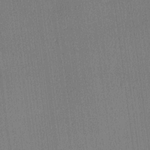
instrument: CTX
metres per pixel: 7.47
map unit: lHvf
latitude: 20.4601
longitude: 141.2943
